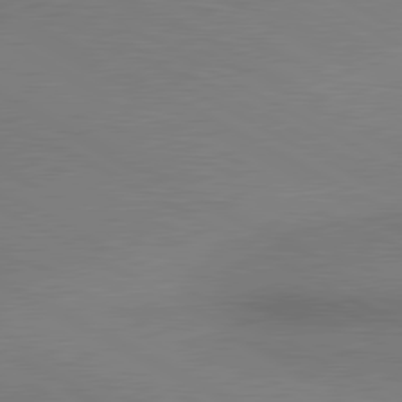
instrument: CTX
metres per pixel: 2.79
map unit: lApd
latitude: 80.7246
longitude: 155.3132
